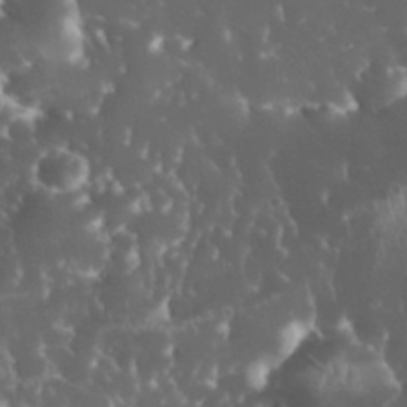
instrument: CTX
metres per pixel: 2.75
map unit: eHh
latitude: 33.1214
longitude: -63.2537
